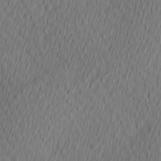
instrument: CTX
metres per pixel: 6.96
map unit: Hve
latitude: 13.2915
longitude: -91.4049
